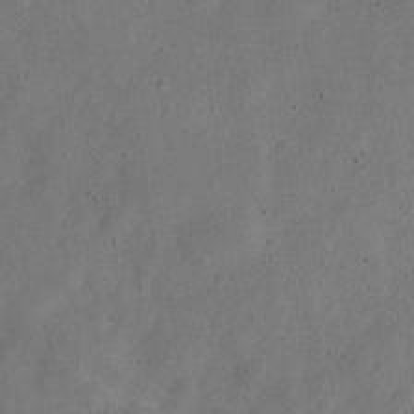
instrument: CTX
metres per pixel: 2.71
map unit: Nve
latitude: -25.3132
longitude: 107.3699
